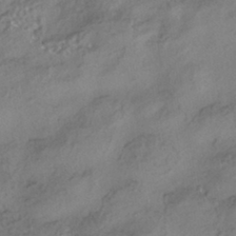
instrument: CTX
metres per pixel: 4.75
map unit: HNhu
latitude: -41.7477
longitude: 103.3699
